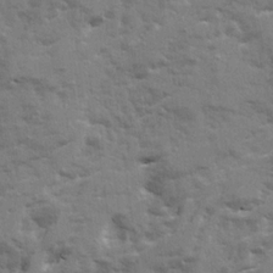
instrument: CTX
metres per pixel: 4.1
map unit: Ave
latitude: 20.9703
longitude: -130.2145
